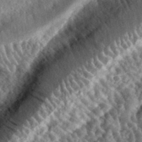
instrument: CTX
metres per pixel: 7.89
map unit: eHh
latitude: 35.0269
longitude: -79.5749
